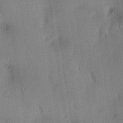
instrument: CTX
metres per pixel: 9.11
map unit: HNhu
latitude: 13.8772
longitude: 11.1809
